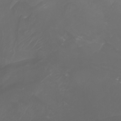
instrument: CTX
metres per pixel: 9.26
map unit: Nhu
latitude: -7.5021
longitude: -82.9702
